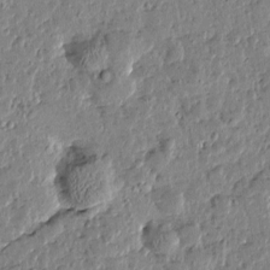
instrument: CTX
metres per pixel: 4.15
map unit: Htu
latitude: 1.0836
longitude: -178.4412
